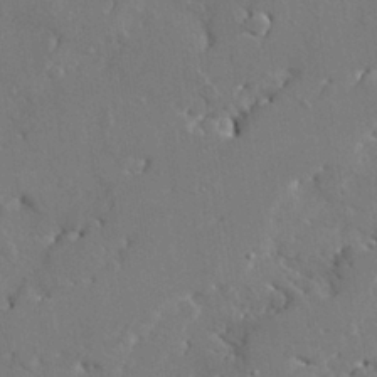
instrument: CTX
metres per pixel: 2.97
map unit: lAvf
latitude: 28.8758
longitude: -108.2144
